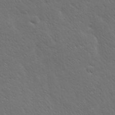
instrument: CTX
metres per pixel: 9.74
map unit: Ave
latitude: 19.9906
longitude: -137.8584
